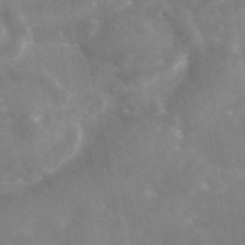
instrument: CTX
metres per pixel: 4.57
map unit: eAb
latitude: 45.1781
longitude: 125.8989
